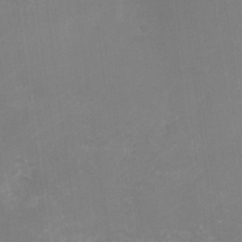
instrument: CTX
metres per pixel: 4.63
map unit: Nhu
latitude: -28.8408
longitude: -64.1956
